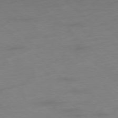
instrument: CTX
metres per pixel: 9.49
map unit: Hpe
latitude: -78.1416
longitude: -21.2915
